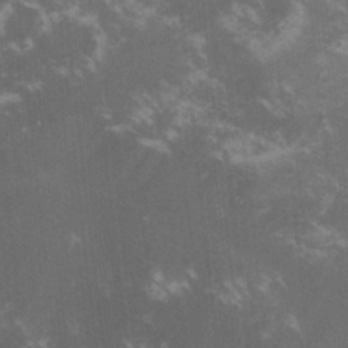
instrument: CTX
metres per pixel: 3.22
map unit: lHvf
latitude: -15.2376
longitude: -101.7072
